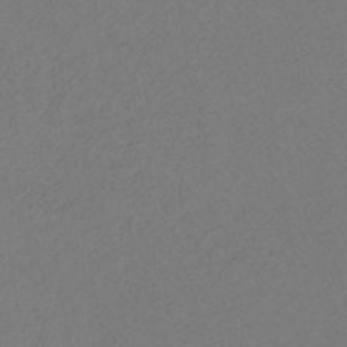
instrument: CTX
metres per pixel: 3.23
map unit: ANa
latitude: -38.7463
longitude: 94.6896
